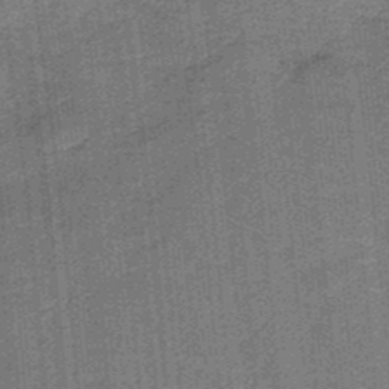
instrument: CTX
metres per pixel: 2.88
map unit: lHb
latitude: -38.0661
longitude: 57.8422
